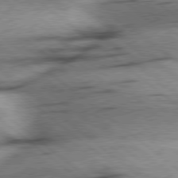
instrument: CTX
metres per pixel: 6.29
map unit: Hpe
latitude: 78.6680
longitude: -154.1011
